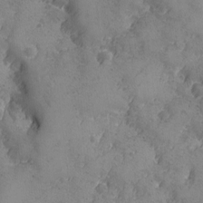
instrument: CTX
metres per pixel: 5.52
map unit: Ave
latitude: -8.1795
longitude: -118.2900
